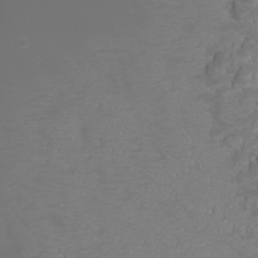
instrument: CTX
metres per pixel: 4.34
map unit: Htu
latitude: -5.9178
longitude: -72.6113
